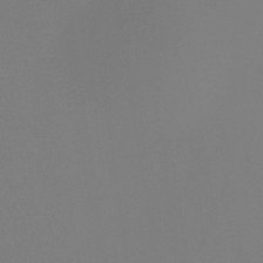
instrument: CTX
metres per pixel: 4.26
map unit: eHb
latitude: -30.5385
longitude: 72.0661
